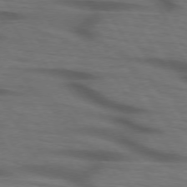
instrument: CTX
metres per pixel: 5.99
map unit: lApd
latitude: 73.6694
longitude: -73.8962
